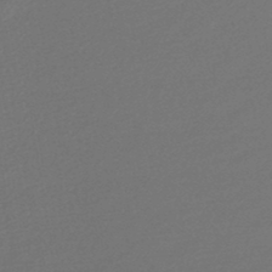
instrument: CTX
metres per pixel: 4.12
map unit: lHb
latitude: -45.5777
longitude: 59.8800
